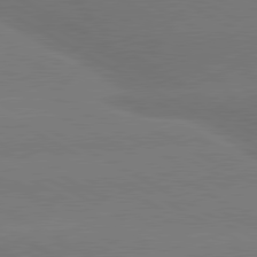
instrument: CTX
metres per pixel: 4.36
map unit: lApd
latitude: 80.7057
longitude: -146.8947
